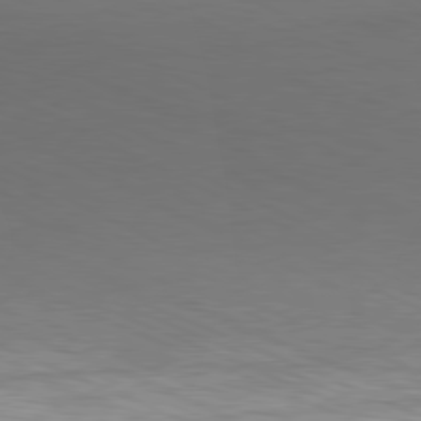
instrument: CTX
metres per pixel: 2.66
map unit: Hpe
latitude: -81.4644
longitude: 16.4818
